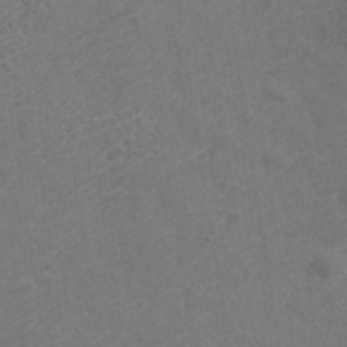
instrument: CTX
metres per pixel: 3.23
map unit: Nhu
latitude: -37.5399
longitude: -80.4034
